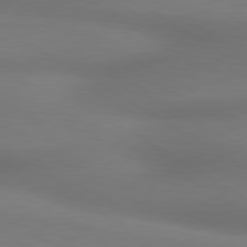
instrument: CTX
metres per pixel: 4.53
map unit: lApd
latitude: 80.4223
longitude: 120.2550
